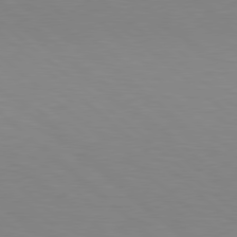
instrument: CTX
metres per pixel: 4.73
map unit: lApd
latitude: 78.7247
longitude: -176.1200
